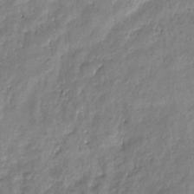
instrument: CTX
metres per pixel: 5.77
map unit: eHb
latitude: -29.5966
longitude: 69.3131
